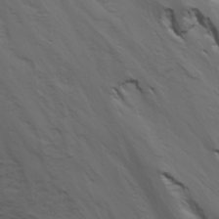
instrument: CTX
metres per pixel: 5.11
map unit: Ave
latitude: 23.0647
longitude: -132.1200
